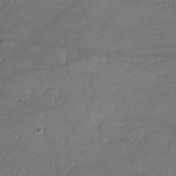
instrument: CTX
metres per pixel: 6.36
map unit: lHvf
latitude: -11.1809
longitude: -101.0081
